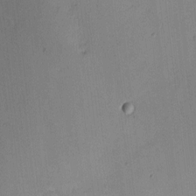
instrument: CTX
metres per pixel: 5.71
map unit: eHh
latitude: 4.1011
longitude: -72.4034
